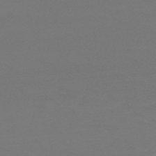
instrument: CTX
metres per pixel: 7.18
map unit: HNb
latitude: -51.4265
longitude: -43.5560
